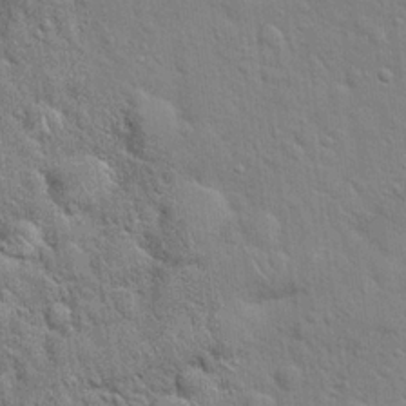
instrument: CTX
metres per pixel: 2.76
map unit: Hto
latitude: 20.2145
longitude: -52.1011
